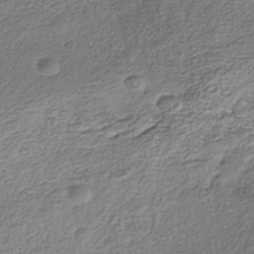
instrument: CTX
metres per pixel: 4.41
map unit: Nhe
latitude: -40.5196
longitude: -110.4979
